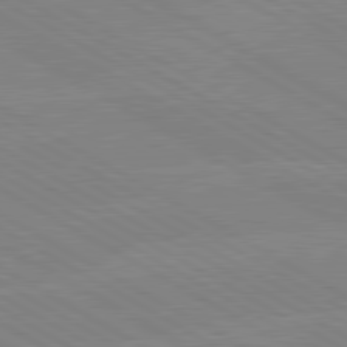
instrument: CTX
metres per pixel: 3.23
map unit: lApd
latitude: 80.2900
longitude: -126.8191
